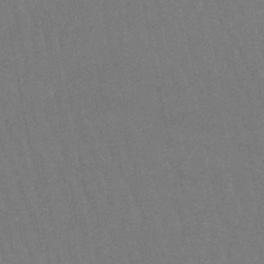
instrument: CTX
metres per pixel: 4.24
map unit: lHb
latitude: -46.5573
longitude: 78.5195
